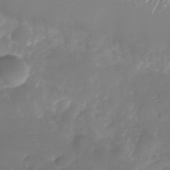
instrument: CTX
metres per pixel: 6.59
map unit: Nhu
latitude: -26.8974
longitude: -72.3468
